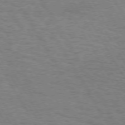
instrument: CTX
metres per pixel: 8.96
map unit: Hpe
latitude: 72.6680
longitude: -129.0647
